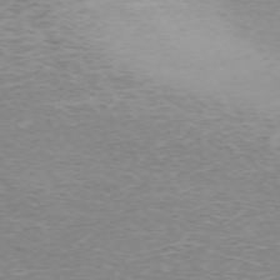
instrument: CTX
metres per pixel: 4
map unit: Hpe
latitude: -71.8234
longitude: 12.3684
